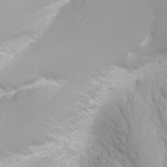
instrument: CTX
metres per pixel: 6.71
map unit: Nhu
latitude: -4.8219
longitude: -74.1011
